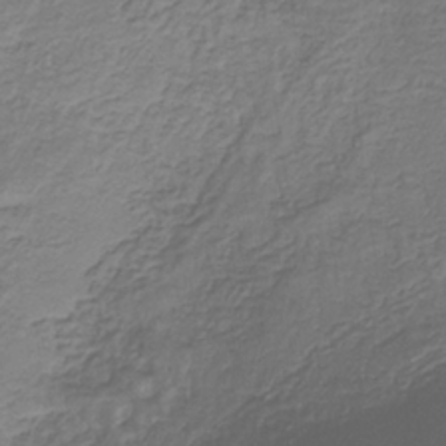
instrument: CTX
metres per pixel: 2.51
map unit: eHb
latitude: -30.6329
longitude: 71.4266
